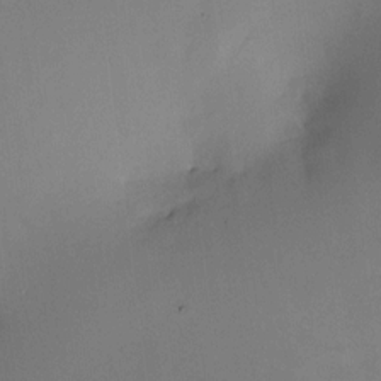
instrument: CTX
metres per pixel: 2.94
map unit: HNhu
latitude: 7.9150
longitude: 8.9731
